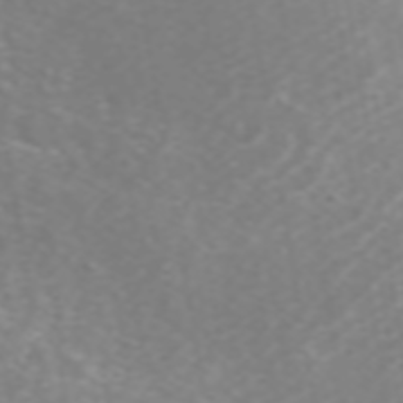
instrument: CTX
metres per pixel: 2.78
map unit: ANa
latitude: 45.0458
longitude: 22.4629
